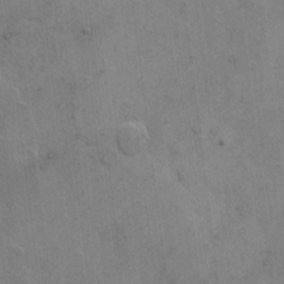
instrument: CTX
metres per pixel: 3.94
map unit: Hto
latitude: 5.4048
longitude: -61.6316
